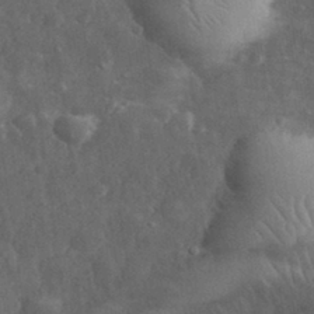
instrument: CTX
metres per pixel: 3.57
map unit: eHh
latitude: 32.1578
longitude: -72.4034
